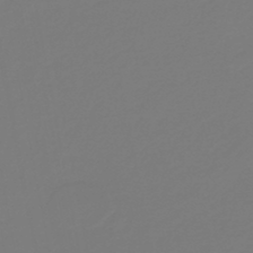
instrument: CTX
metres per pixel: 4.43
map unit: HNb
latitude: -46.5762
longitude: 55.2565
